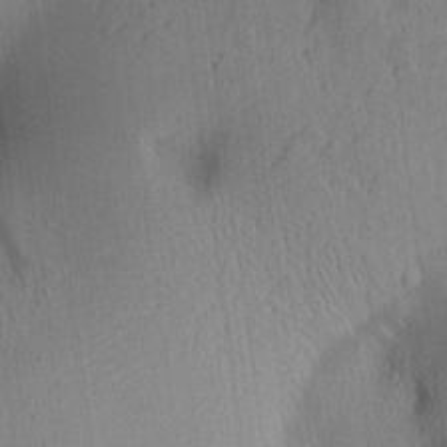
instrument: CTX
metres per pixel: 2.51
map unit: Aa
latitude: 15.2537
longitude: -147.0648
